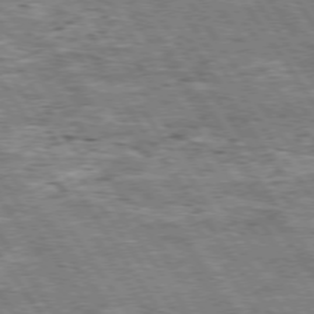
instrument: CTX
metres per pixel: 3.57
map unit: Hpe
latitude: 74.4223
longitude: -150.6112
